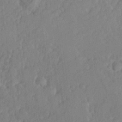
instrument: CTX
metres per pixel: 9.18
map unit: Hve
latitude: 25.6316
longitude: 143.9556
